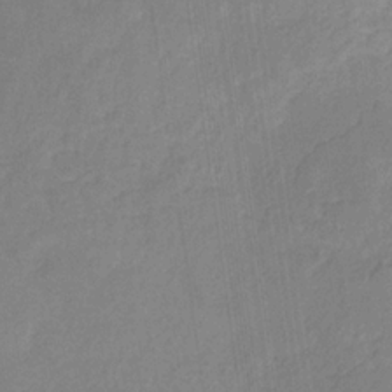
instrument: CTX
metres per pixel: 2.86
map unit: eHb
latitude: -30.3495
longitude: 62.3873
